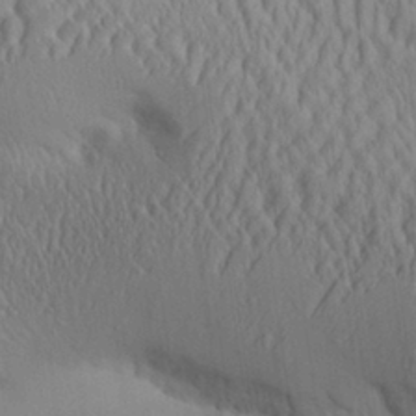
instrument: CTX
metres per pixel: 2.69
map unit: Aa
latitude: 26.6302
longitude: -137.2915
